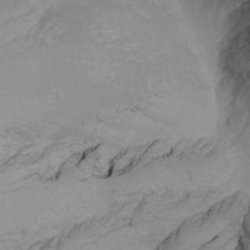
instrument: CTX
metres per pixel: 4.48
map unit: Nhu
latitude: -7.8233
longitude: -91.1592
